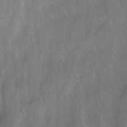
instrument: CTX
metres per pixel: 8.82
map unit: Ave
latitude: 9.2915
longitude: -105.2159
